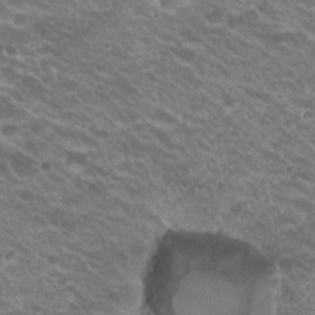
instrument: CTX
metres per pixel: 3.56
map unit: Hto
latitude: 23.1214
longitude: -36.0255
